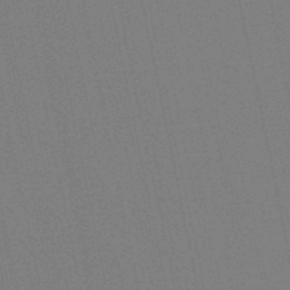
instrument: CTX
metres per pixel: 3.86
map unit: eHb
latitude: -50.7085
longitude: 71.8800
